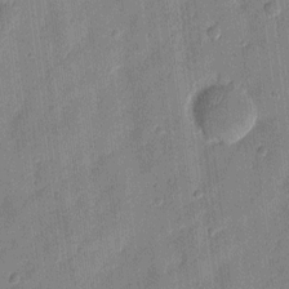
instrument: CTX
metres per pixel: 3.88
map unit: eHh
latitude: 7.9150
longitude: -73.8584
